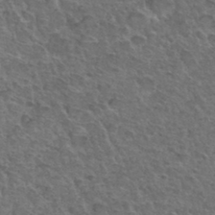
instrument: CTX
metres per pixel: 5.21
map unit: Hto
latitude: 35.2537
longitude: -50.0444
